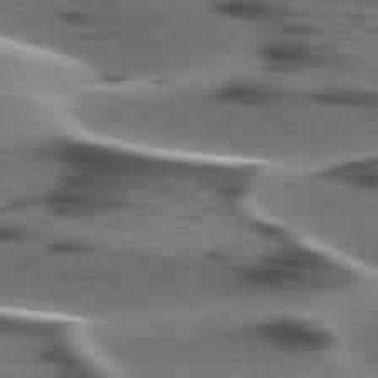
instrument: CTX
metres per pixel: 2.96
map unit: lApd
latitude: 77.4993
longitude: -49.4237
